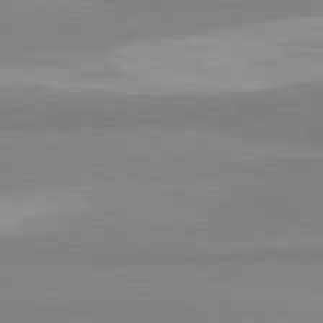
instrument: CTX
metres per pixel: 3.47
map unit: lApd
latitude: 80.7246
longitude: -178.2712
